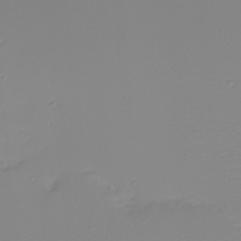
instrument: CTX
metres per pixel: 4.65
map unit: eHh
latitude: -5.3131
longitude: -85.1403
